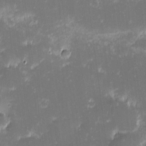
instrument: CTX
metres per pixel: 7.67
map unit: eHh
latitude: -1.9745
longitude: -86.4034
